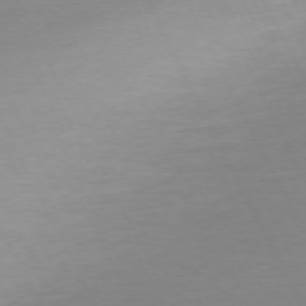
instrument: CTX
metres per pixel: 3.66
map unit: Ap
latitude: -73.5210
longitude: -70.1011
